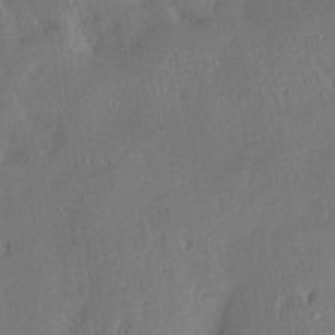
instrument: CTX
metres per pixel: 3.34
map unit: Aa
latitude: 14.9892
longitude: -148.2900
